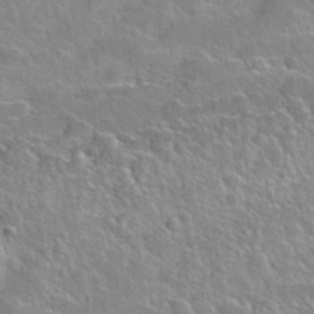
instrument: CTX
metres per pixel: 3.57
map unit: Nhu
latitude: 28.2333
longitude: -53.0270
